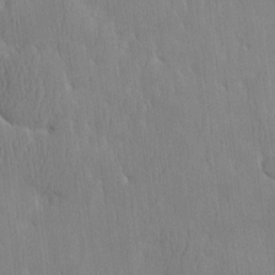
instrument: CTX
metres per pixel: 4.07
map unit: eHh
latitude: -3.8989
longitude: 15.6722
